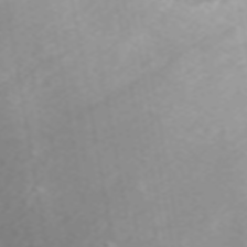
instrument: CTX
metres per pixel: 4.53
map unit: ANa
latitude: 45.0836
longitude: 22.4629
